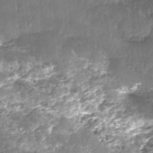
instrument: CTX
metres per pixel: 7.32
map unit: Nhe
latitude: -36.8219
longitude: -179.5749
